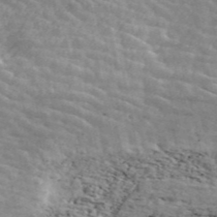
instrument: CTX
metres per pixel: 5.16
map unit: ANa
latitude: 44.2711
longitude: 46.6707
